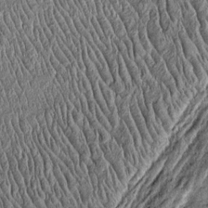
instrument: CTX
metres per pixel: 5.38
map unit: Htu
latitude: -4.0283
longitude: 157.5021
